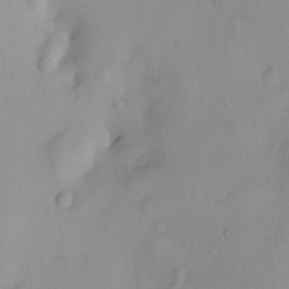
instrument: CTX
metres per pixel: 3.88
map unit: HNhu
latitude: 6.1389
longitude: 8.8408
